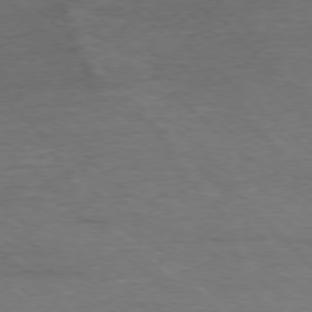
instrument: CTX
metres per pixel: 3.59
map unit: Ap
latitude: -77.2754
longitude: -93.4804
